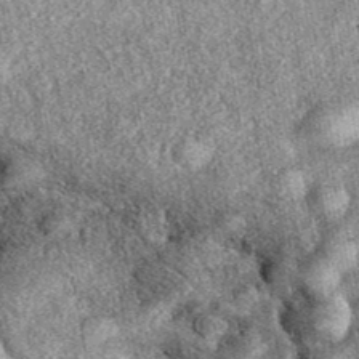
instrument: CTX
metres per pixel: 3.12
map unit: eAb
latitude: 38.7057
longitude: 108.5007
